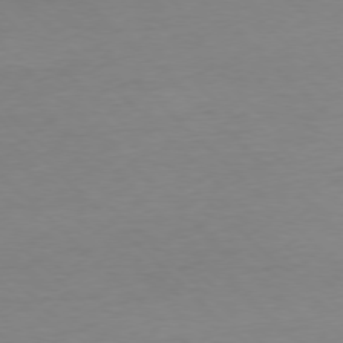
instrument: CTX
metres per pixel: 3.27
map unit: Ap
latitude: -77.7289
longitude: -70.8380
